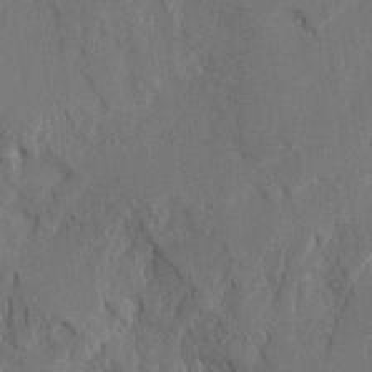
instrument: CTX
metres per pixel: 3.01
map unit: Ave
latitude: 22.7435
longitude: -130.8947
